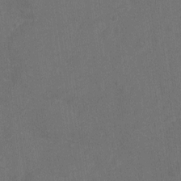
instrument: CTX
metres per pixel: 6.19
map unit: Nve
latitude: -19.3321
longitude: 108.2361
